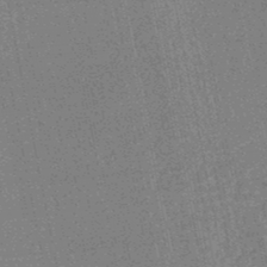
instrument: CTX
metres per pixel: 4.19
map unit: HNhu
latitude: -48.3496
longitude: 99.3887
